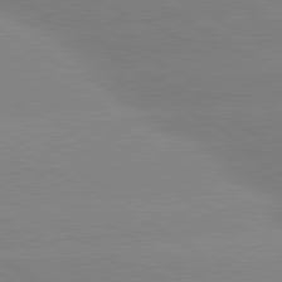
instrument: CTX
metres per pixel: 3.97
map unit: lApd
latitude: 80.4979
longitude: -152.6680
